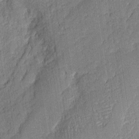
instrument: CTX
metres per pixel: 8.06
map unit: eHh
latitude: 6.2711
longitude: -75.6127
